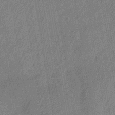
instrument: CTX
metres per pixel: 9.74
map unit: eHb
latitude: -34.5385
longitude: 80.6708
